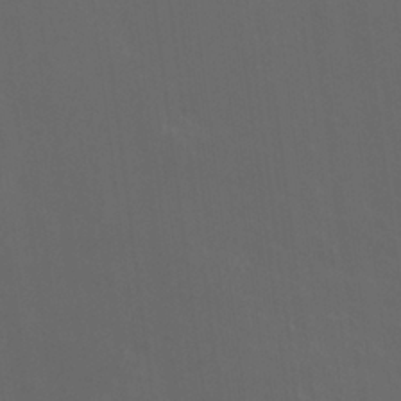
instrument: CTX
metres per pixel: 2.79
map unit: HNhu
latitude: 0.0444
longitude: -2.1578
